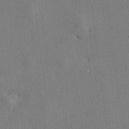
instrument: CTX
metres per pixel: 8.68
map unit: lHvf
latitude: 22.9703
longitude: 142.5573
